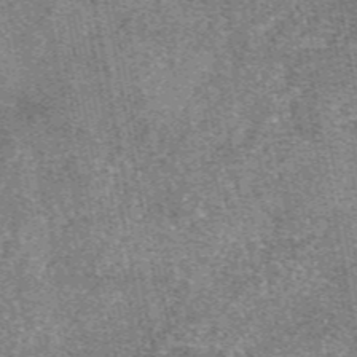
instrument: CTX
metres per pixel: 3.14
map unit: eAb
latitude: 48.2145
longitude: 106.8408
